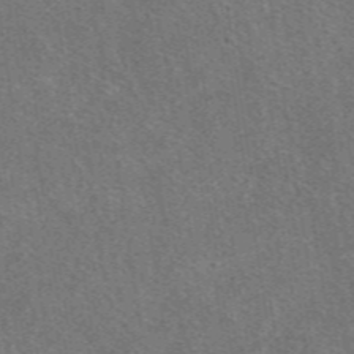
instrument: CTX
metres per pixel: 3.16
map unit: eAb
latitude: 48.1578
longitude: 115.1620
